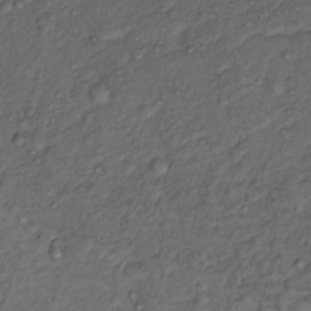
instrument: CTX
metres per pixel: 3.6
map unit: Nhu
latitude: 12.7246
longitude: -28.9136
